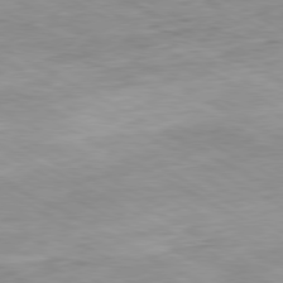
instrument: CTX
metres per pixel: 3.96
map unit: Ap
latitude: -80.6897
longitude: -81.0836
